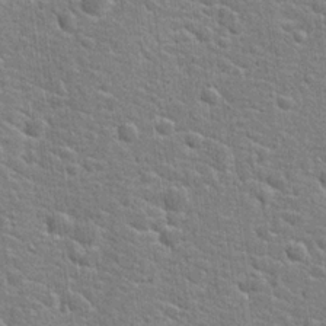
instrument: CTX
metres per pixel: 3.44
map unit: Hto
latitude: 21.7072
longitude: -44.3467
